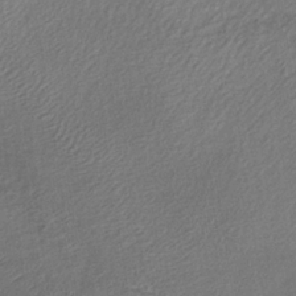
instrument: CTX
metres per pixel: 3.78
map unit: lHb
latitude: -33.1620
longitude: 65.1054
